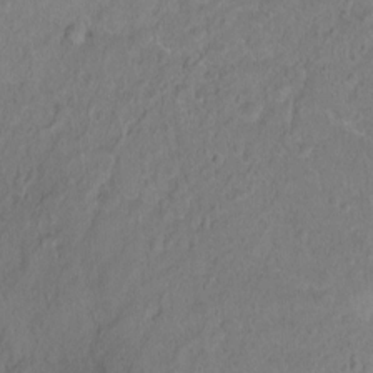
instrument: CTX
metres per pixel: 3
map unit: Ht
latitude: -5.5966
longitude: -35.0836
